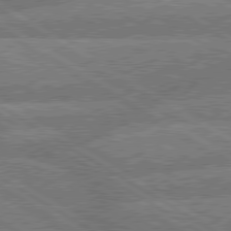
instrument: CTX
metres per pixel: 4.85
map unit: lApd
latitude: 79.7450
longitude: -162.9892
